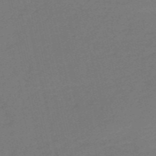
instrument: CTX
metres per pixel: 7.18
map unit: HNb
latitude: -54.9164
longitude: -43.3482
